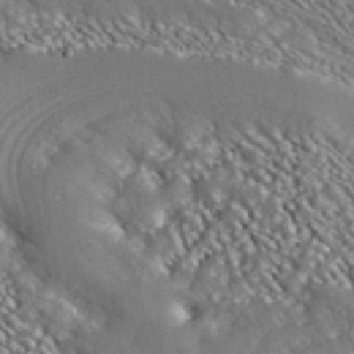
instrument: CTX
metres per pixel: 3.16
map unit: ANa
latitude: 40.0822
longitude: 30.4440
